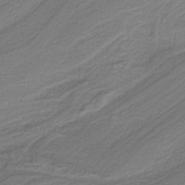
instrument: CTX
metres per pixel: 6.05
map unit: HNb
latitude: -38.8597
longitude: 53.6910
